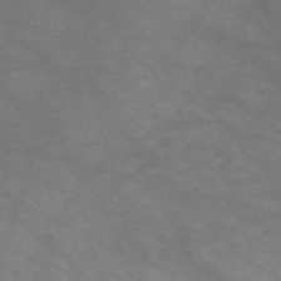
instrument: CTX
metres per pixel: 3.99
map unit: Nve
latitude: -59.0297
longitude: 58.8974
